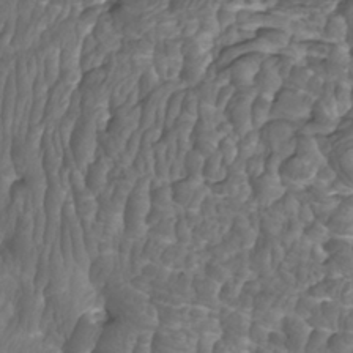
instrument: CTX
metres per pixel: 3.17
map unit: Htu
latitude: -10.0850
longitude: -74.2334
